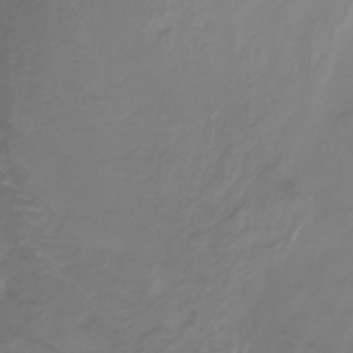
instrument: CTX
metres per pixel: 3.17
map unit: Nhu
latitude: -8.3306
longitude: -79.4427
